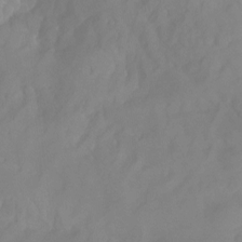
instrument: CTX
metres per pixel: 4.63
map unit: Aa
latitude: -13.3132
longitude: -59.1781
